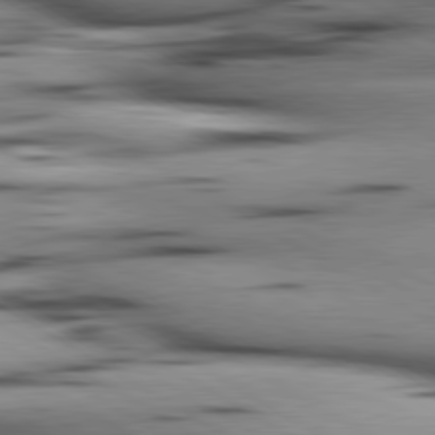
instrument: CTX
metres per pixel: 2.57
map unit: lApd
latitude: 80.3845
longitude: 158.1605
